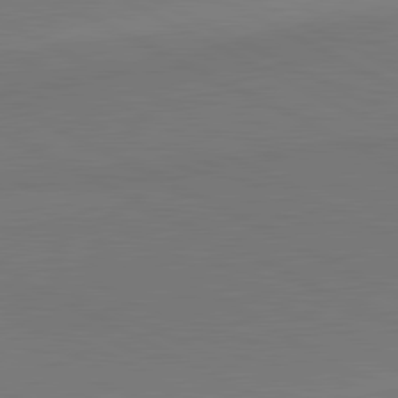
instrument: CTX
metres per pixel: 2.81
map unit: lApd
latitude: 81.5371
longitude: 151.4076
